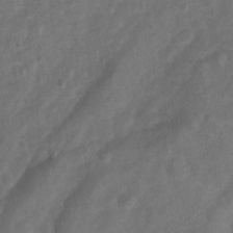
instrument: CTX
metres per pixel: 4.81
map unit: Nhu
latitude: 6.6868
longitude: -22.9703
